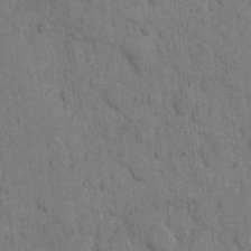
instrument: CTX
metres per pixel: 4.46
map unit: eHh
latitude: 10.0255
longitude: -66.1577
